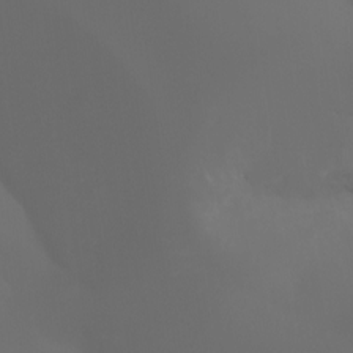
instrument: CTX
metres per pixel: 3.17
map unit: Aa
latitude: -7.1053
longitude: -72.6869
